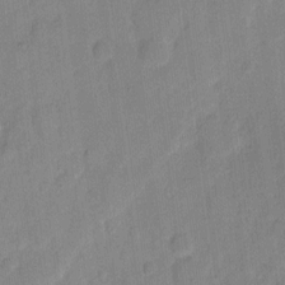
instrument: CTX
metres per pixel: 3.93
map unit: eHh
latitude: 9.9150
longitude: -65.3293
